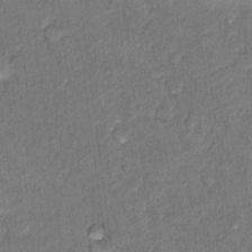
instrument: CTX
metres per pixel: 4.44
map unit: Hto
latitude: 15.6127
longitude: -31.4238
